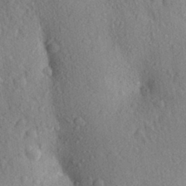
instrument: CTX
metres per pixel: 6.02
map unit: Aa
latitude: 29.0269
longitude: -148.0633
